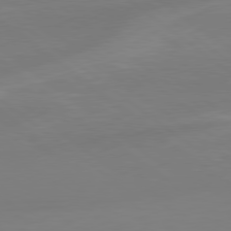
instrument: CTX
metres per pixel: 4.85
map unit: Hpe
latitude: 78.8947
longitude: -141.6316
